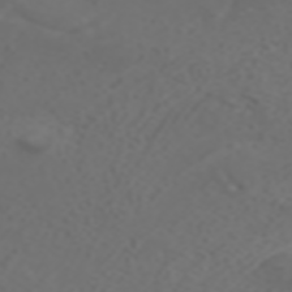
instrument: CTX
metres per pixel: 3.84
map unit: ANa
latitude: 42.2145
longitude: 34.3306
